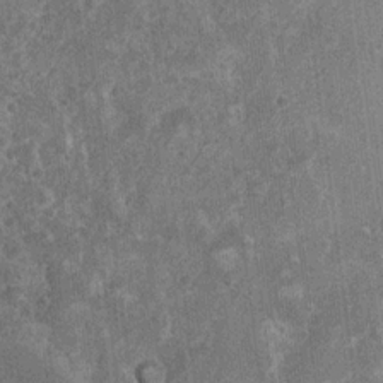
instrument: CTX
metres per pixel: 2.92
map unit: Ht
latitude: 3.1025
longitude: -19.3481
